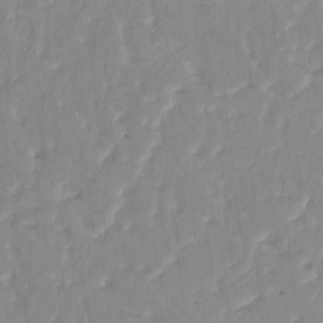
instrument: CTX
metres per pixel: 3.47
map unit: HNhu
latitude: 4.8758
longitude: 9.9745
